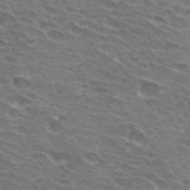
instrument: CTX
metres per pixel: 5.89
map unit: Hto
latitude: 33.1214
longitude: -43.2537
